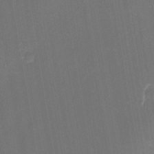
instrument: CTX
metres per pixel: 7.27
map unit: eHh
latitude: 4.6301
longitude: -69.7072
